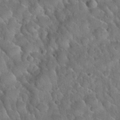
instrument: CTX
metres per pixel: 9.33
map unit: Nhu
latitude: 31.8395
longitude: -51.5749
